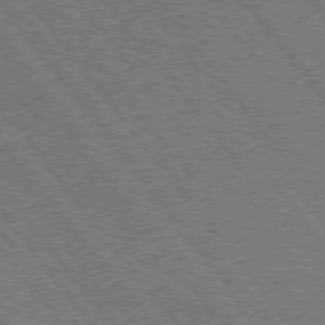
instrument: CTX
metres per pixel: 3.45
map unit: Hpe
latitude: 75.0458
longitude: -149.9528
